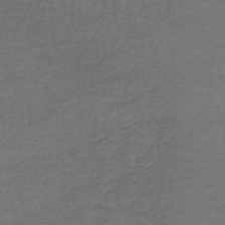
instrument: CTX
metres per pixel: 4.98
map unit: lHb
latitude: -43.2942
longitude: 66.4062
